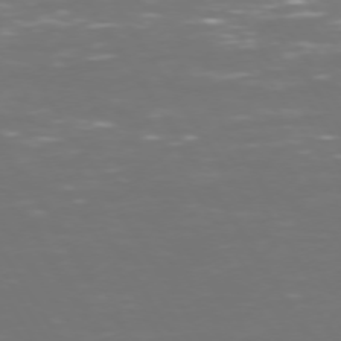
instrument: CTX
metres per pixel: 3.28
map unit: Hpe
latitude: 72.6302
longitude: -127.2348
